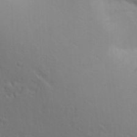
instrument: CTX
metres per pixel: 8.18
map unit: Aa
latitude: 17.3482
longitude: -125.8205
